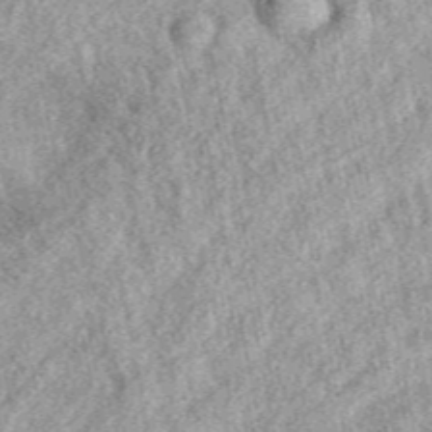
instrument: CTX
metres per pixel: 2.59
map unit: eAb
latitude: 39.2537
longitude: 110.1039
